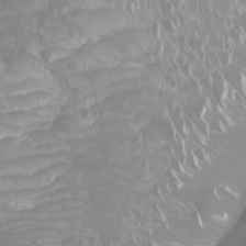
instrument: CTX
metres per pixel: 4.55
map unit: Nhu
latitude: -9.2376
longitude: -70.9136
